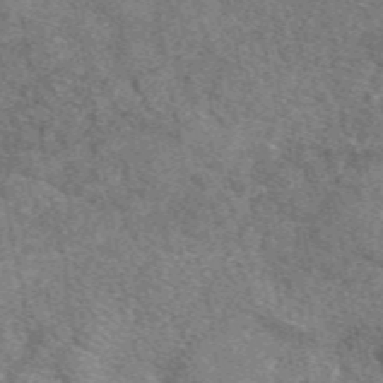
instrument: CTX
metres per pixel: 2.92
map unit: eAb
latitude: 48.9703
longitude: 111.7666
